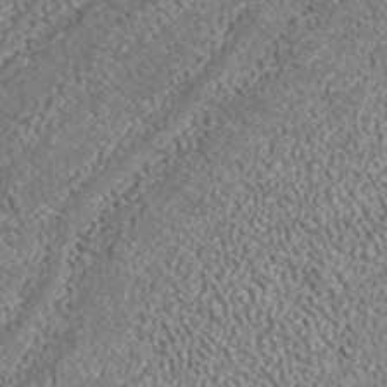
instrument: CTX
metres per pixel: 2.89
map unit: ANa
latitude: 37.0270
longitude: 15.8990
